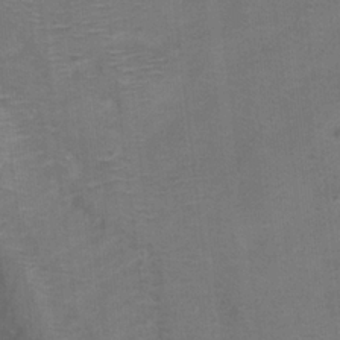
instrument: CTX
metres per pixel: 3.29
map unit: Hto
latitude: 17.1592
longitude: -39.0269
